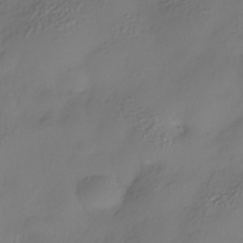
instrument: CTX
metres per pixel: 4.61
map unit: Nhe
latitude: -35.9178
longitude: -144.6679
